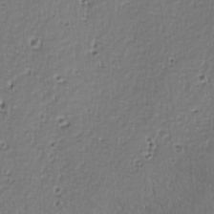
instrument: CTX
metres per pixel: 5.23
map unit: lAvf
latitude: -9.6533
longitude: -119.6883
